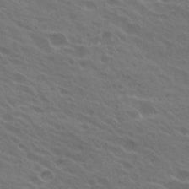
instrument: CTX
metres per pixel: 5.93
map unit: Hto
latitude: 24.5545
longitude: -38.2711
